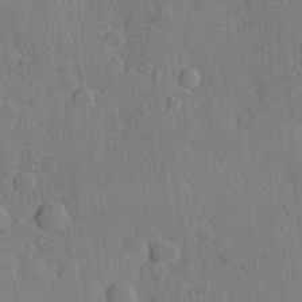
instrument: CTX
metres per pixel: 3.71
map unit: Hve
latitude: 25.4237
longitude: 149.3321
